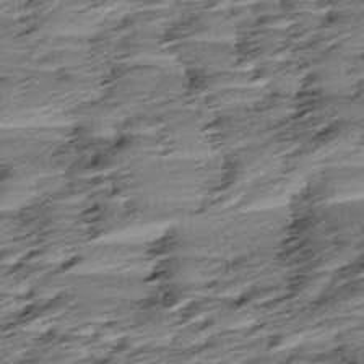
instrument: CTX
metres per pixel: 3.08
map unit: Aa
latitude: 5.9339
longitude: -137.0648
